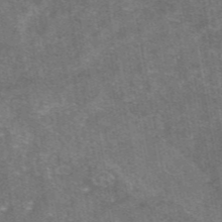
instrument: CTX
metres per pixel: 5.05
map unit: eAb
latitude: 47.4049
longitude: 120.8030
